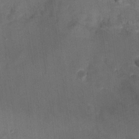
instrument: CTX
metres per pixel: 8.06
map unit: Aa
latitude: -8.4062
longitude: -71.9906
